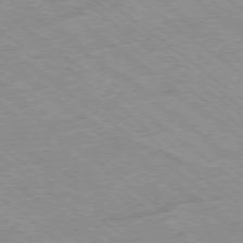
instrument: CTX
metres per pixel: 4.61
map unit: Hpe
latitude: -78.3495
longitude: -22.8758
